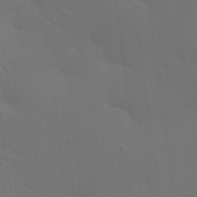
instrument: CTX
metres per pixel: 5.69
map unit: lAa
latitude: 20.6491
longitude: -138.6301
